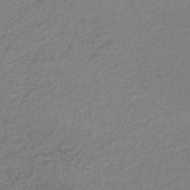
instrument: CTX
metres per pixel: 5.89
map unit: lHb
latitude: -44.5574
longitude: 74.8975
